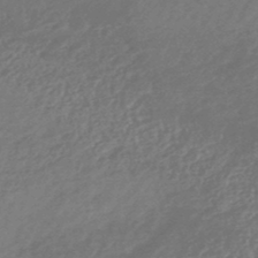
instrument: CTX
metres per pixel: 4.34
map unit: HNhu
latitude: -46.2550
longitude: 93.7667
